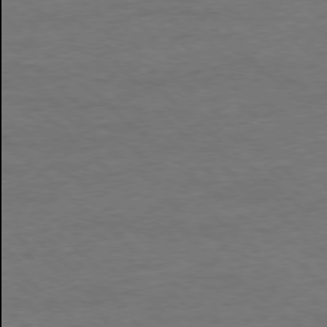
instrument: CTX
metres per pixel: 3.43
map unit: Ap
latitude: -78.0283
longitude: -85.9906
